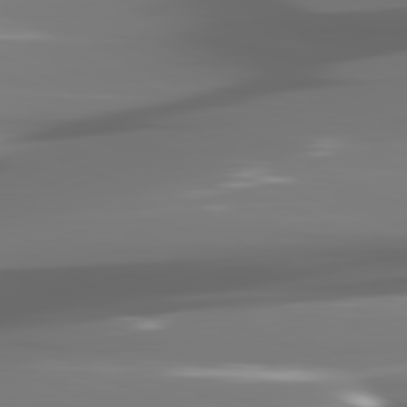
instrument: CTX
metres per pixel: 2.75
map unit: lApd
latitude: 81.1781
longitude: -140.6112
